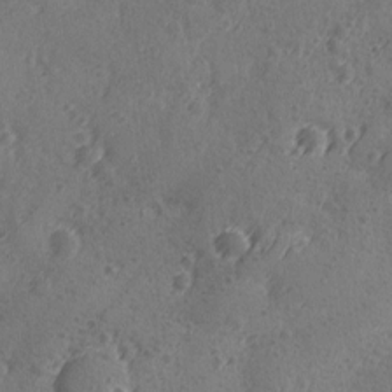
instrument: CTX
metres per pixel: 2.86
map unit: Ave
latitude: -9.2754
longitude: -118.8002
